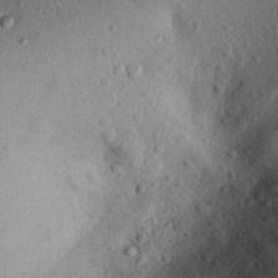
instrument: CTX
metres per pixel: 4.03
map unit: eHh
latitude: 24.9702
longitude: -77.2537
